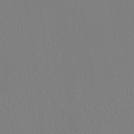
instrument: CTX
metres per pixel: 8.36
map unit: HNhu
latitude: -0.4818
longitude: -1.1403
